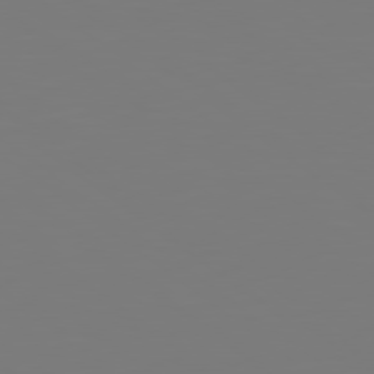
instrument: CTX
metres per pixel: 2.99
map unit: lApd
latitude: 79.1214
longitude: -175.1970
